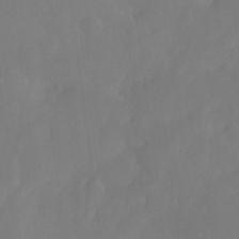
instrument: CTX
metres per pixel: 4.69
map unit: Ht
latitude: -15.2943
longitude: -50.8002
